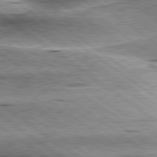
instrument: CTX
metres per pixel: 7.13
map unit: lApd
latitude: 80.0822
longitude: -140.5356
